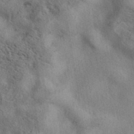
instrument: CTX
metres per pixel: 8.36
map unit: eAb
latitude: 39.7261
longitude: 112.4818
